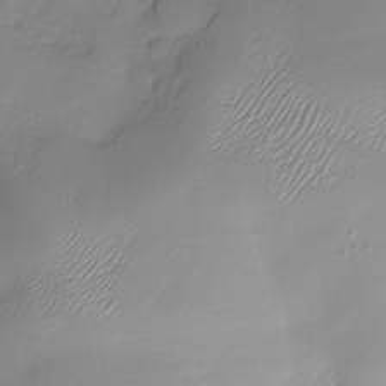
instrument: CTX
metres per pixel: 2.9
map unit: Nhu
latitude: -28.2740
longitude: -59.1592
